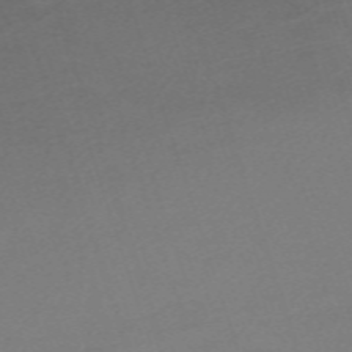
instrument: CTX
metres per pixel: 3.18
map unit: eHh
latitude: -62.4818
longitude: 51.6344
